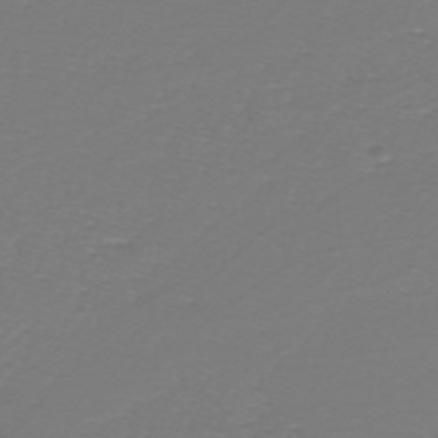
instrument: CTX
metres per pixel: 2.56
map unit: eHh
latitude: -42.9541
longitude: -33.1781
